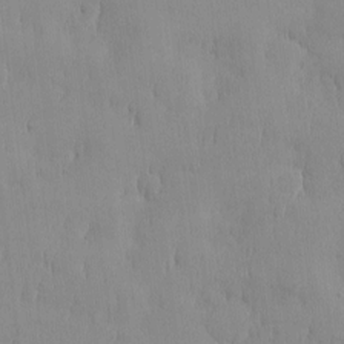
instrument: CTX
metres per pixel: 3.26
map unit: HNhu
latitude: -5.1809
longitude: 15.2943
